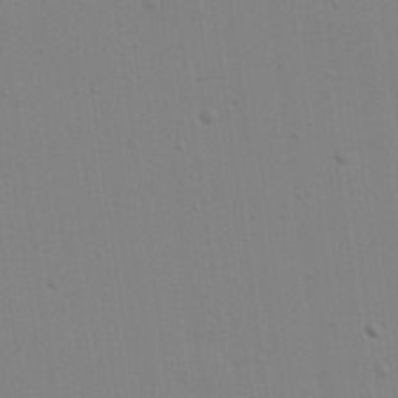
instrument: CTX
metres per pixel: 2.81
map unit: Hve
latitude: 26.2901
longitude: -92.7813
